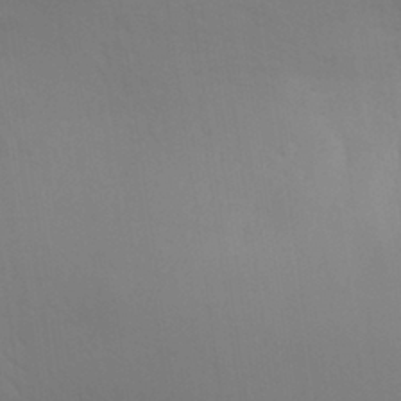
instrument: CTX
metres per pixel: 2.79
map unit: Aa
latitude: 30.0255
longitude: -144.7246
